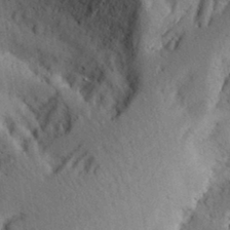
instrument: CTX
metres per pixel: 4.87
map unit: Aa
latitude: 28.5734
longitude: -146.7058
